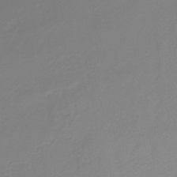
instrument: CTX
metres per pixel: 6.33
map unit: HNb
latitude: -35.5021
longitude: 51.5021
